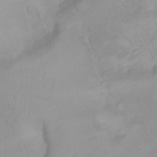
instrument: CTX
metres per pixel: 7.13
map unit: Nhu
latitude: 23.5371
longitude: -63.6316
